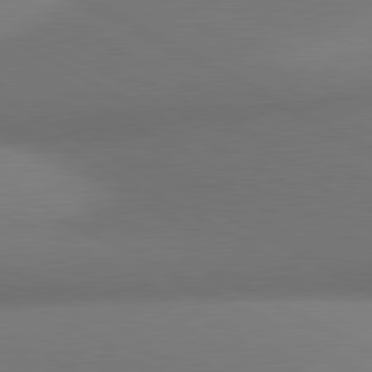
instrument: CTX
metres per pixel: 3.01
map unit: lApd
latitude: 80.7624
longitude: 129.8989
